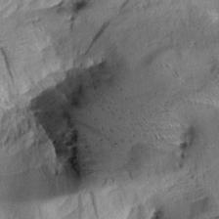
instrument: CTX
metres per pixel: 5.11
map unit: Aa
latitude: 9.5938
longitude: -142.7624
